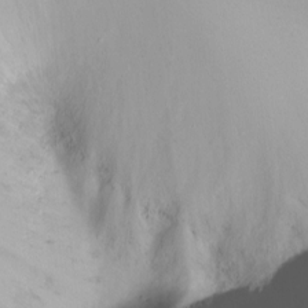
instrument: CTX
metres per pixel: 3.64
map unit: Hto
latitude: -10.8786
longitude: -39.9717
